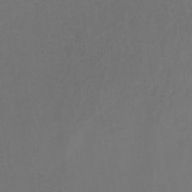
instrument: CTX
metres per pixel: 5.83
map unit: HNb
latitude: -44.1039
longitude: -44.5923
